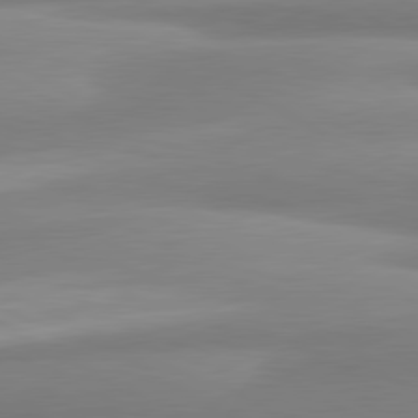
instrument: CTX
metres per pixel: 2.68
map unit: lApd
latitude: 80.5735
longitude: -175.4426
